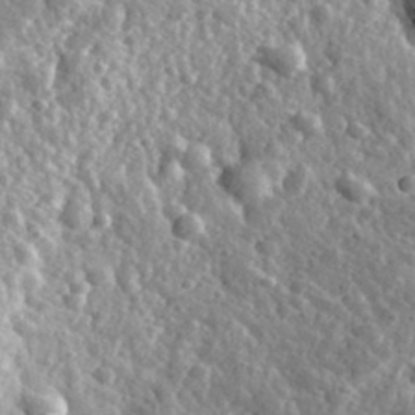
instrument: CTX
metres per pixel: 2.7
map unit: eHh
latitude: 34.7624
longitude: -79.9906
